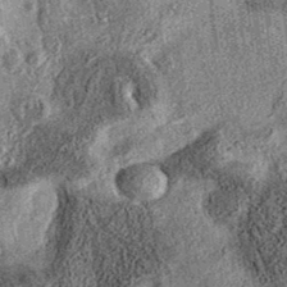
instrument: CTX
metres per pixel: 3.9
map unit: eAb
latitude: 36.4790
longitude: 107.3132
